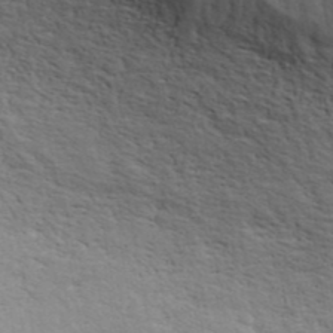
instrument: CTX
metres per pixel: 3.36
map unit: ANa
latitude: 42.2145
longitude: 54.6519
